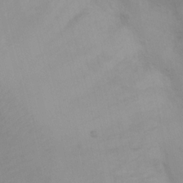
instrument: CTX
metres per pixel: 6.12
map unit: Nhu
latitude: 8.7624
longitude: -24.4601
